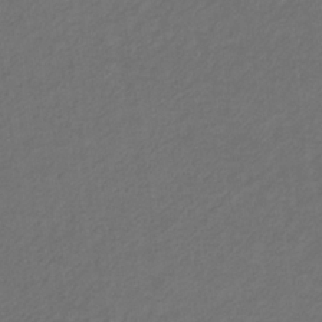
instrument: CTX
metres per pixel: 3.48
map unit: eHb
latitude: -32.2173
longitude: 70.3873
